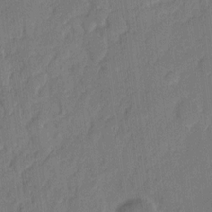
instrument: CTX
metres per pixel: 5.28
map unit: eHh
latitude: 8.1767
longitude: -65.5749
